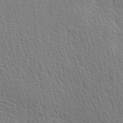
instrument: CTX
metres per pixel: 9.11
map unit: lAa
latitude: -3.5777
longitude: -121.8773
